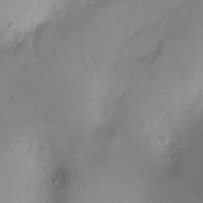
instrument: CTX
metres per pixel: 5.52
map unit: Ht
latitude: -8.0094
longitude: -21.4805
